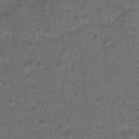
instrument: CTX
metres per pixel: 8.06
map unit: Hto
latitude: 19.1970
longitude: -39.3104
